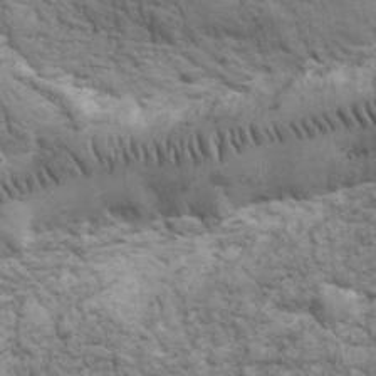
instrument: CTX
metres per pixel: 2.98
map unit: eHh
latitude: 32.1956
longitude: -67.7071
